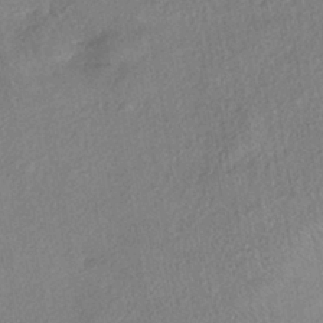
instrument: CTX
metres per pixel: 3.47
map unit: eHh
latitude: -40.9164
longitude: 120.1039
